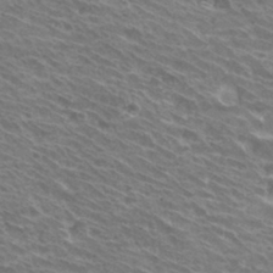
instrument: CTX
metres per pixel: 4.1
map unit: Hto
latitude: 31.6694
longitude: -42.4979
